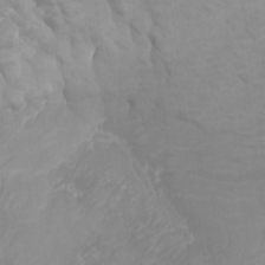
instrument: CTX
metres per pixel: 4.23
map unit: Htu
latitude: -6.8219
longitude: -74.4601
